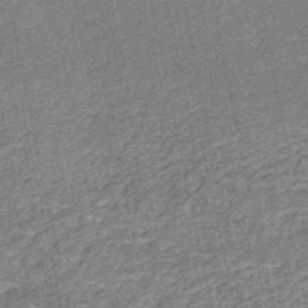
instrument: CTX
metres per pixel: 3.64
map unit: HNb
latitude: -53.2942
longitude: -48.8380
